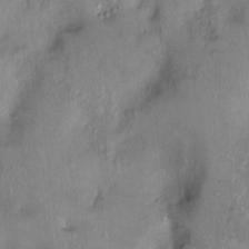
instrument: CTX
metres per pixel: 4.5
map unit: Nhu
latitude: 1.1025
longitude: -14.4979
